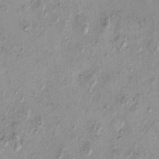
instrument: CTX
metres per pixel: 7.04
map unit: eHh
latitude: -0.2551
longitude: 17.0109
